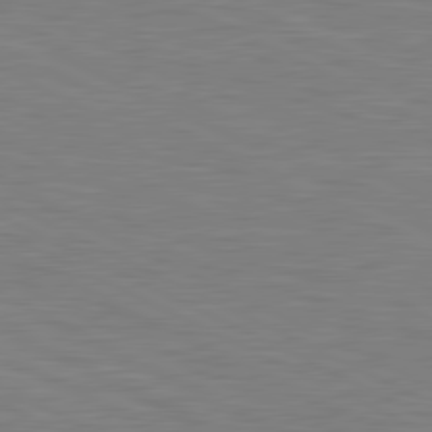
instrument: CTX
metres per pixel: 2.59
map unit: lApd
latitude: 81.0269
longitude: -169.5938
